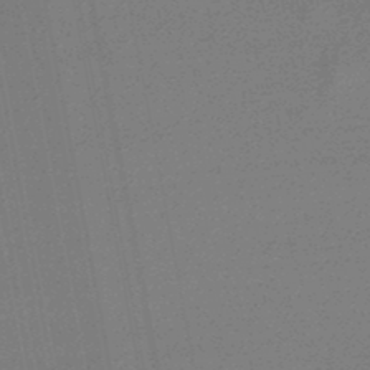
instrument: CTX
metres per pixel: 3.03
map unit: lHb
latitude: -47.1620
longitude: 72.0094
